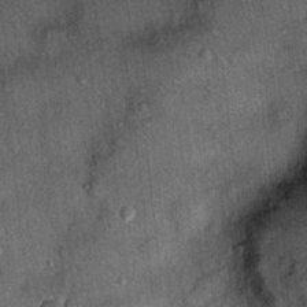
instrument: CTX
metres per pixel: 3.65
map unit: Hto
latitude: 14.9514
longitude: -35.0647
